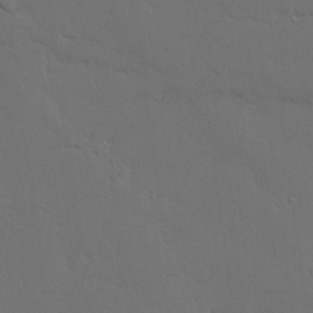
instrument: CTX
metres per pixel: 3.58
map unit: Ave
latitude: 15.9151
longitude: -139.4048
